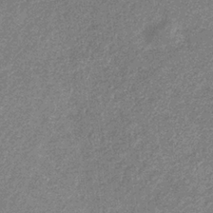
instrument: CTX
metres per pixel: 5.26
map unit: eHb
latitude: -31.9367
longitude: 68.9919
